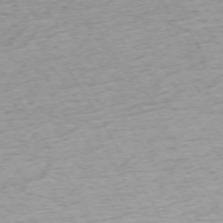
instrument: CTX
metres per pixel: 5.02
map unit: Ap
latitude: -73.0675
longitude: -68.9892
